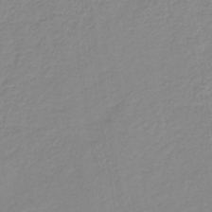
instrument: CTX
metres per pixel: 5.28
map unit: lHb
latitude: -41.7477
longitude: 73.7100
